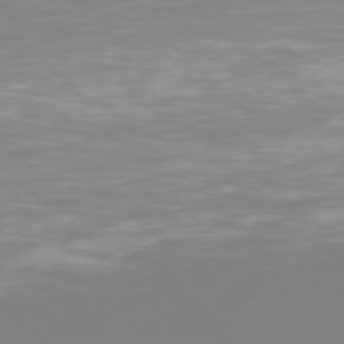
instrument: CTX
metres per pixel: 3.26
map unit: Hpe
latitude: 77.2726
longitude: -175.4238
